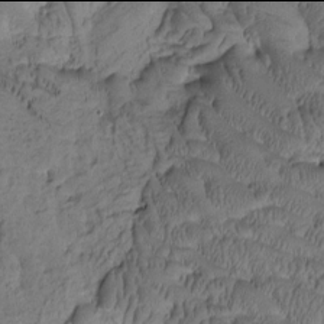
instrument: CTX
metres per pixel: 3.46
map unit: Htu
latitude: -2.0094
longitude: 172.1606
